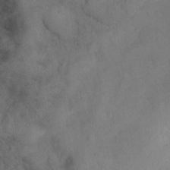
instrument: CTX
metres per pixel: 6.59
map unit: eHh
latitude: 10.2712
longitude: -62.9892
